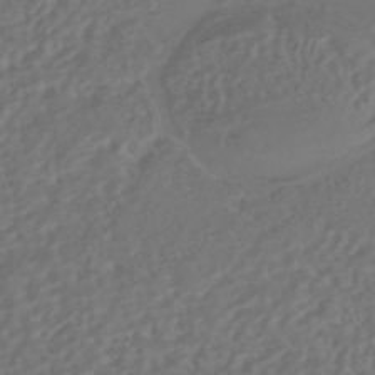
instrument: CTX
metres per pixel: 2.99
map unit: HNhu
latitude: -42.5195
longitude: 106.8408
